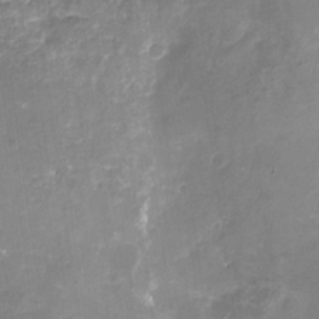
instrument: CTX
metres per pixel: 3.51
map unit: Nhu
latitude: -17.1809
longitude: -56.8191
